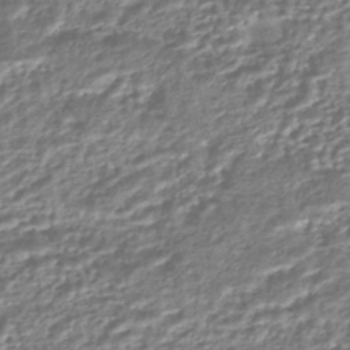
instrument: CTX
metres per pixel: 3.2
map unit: HNhu
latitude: -44.7841
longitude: 97.5210
